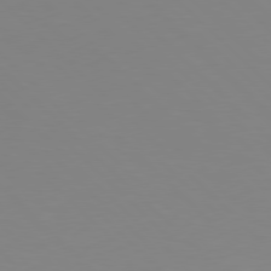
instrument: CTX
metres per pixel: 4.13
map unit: Hpe
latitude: 77.5749
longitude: -164.4601
